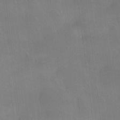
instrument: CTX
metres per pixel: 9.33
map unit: Htu
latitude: -14.5385
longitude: -46.2712
